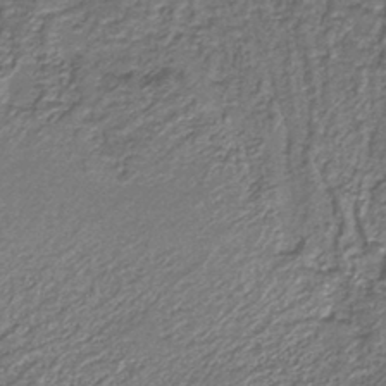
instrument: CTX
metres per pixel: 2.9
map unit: eAb
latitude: -38.7274
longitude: 51.7666
